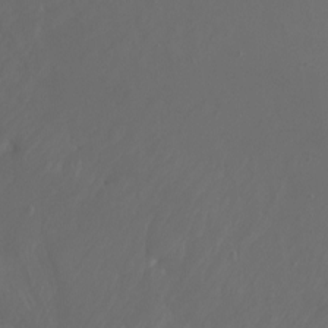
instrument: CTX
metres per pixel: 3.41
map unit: Nhu
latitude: -7.7855
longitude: -75.8394
